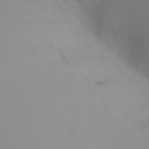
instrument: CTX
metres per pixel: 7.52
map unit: Ht
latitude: 1.0269
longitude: -20.9892
